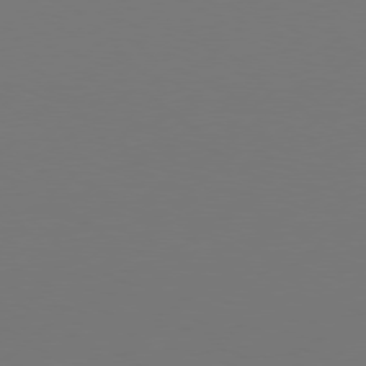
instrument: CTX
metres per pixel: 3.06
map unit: Hpe
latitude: 77.0836
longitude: -131.2726
